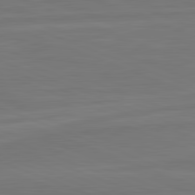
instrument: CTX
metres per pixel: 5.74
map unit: lApd
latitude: 82.1199
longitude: -175.0647
